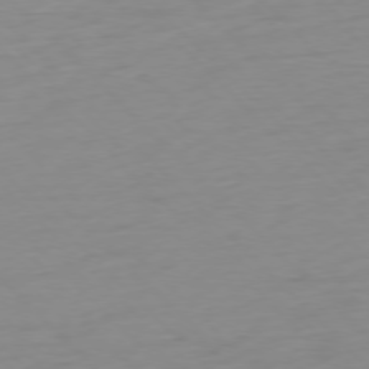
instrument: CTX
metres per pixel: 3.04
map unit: Ap
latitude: -77.1809
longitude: -78.5357
